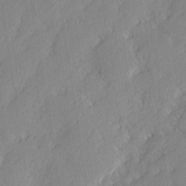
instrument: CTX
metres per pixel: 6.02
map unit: eHh
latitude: 2.4790
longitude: -77.3103
